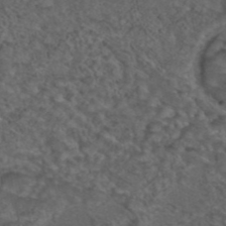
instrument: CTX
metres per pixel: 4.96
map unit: eAb
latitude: 43.9150
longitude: 104.9352
